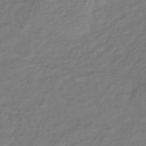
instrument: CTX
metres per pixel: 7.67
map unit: lHb
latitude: -41.9367
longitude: 76.6330
